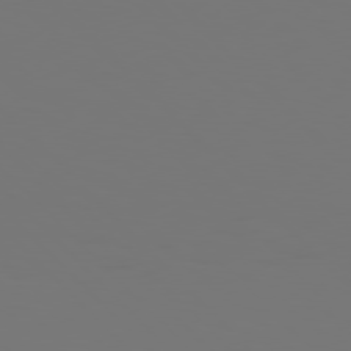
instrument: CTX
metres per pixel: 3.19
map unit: Hpe
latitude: 78.2145
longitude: -166.3845
